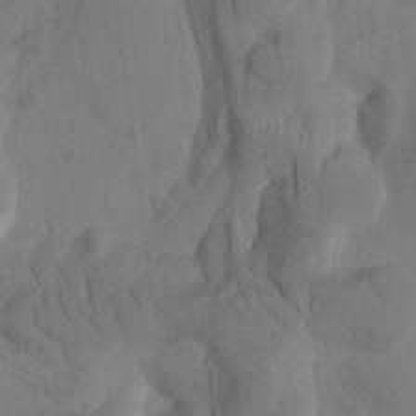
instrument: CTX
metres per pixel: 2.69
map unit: Htu
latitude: -1.6344
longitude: 172.6518
